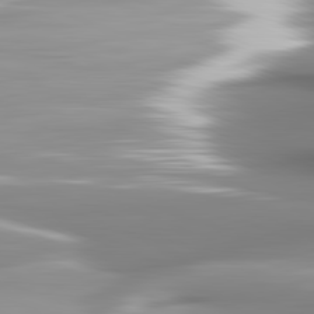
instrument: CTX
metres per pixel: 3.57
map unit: lApd
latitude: 82.0822
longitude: -141.4048
